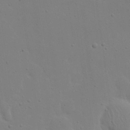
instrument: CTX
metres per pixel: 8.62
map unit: eHh
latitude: 19.3292
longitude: -71.8205
